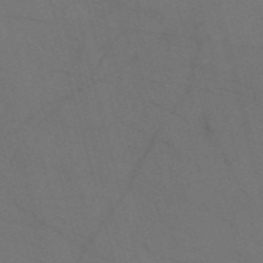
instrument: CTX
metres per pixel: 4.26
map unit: Nve
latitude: -58.8219
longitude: 51.2376
